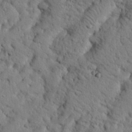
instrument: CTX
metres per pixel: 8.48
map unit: eHh
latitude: 25.2348
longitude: -77.6882
